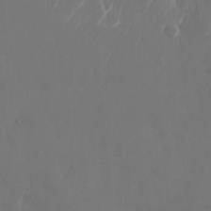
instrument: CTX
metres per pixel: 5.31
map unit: Nhu
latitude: -28.3873
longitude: -70.2144
